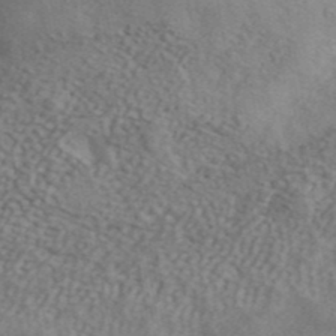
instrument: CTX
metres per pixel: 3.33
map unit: ANa
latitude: 42.1956
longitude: 50.9352
